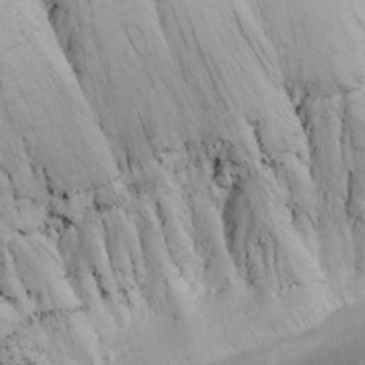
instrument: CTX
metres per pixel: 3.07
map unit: eHh
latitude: -5.1053
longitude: -86.1389
